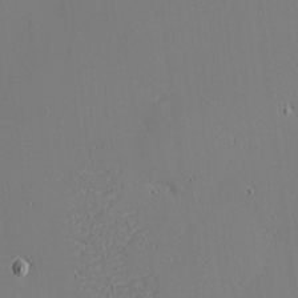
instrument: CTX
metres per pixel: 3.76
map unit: eHh
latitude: -3.7855
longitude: -81.3293
